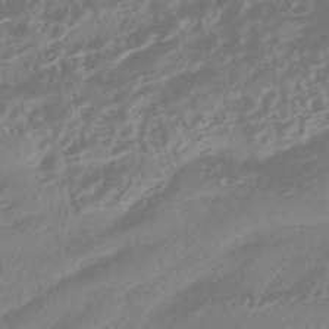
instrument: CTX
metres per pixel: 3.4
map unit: HNhu
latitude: -42.8596
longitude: 90.9920
